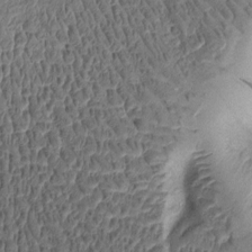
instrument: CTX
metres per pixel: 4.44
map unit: Htu
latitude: -3.8233
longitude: 156.5763
